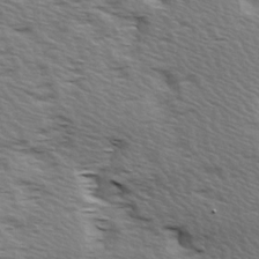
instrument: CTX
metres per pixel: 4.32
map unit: Ave
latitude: 14.9136
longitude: -103.7827
